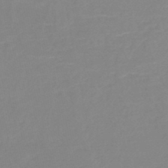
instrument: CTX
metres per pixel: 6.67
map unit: HNb
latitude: -49.1431
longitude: -43.9717
